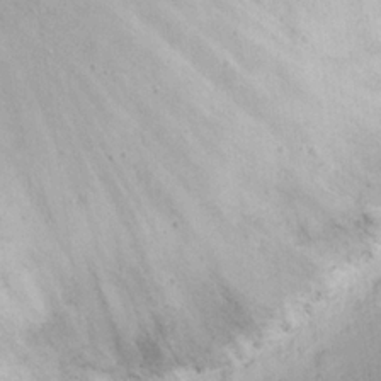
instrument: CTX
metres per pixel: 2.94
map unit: eHh
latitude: 21.1781
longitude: -70.8758
